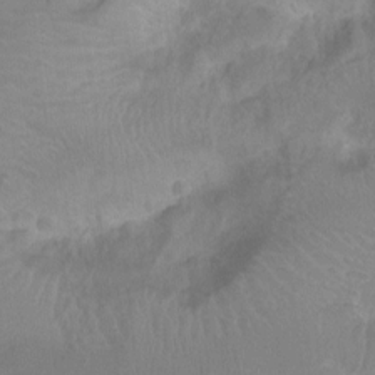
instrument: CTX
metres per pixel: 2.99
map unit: Nhu
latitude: -14.8975
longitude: -25.8394
